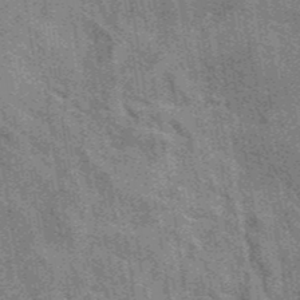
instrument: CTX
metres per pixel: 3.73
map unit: eAb
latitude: 40.6868
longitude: 107.2376
